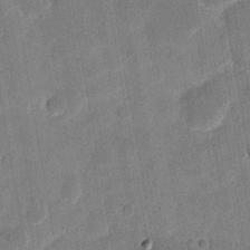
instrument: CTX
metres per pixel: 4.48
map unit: eHh
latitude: 7.3482
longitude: -66.0633
